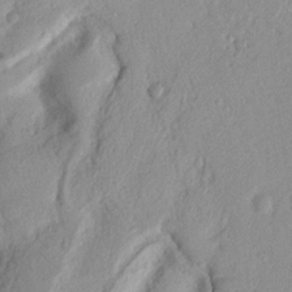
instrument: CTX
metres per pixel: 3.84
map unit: Nhu
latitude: 19.8016
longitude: -77.0647
